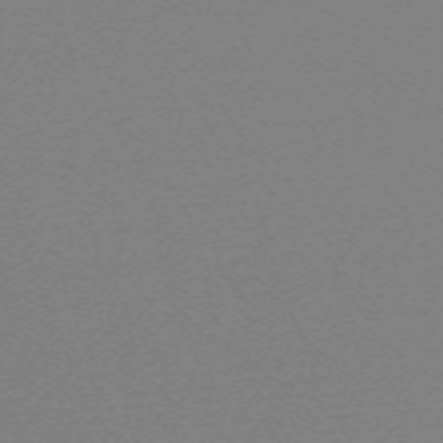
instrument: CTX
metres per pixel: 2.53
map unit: eHh
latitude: -62.6896
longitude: 52.1039
